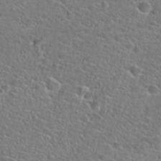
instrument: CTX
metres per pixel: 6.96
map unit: Hto
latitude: 25.0647
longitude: -49.4048
